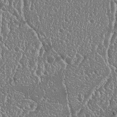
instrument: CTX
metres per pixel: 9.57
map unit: Nhu
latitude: 25.4615
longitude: -58.0633
